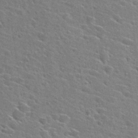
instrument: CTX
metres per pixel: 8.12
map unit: Hto
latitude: 27.1403
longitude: -45.4048
